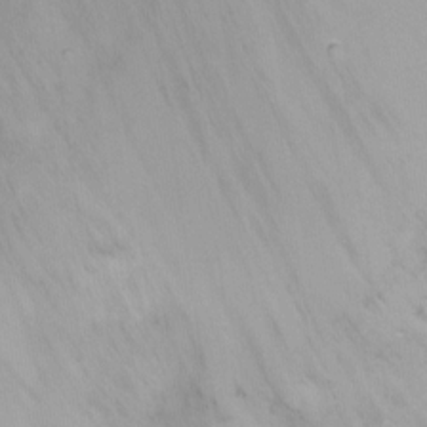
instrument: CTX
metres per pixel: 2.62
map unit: Nhu
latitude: -17.8801
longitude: -46.2712
